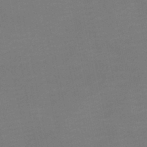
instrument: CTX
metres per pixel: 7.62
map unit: lHb
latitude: -46.9541
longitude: 61.1620
